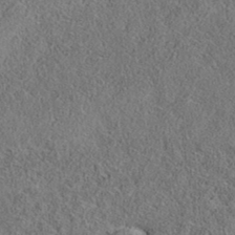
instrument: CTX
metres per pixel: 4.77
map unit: eAb
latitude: 35.6694
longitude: 106.8975
